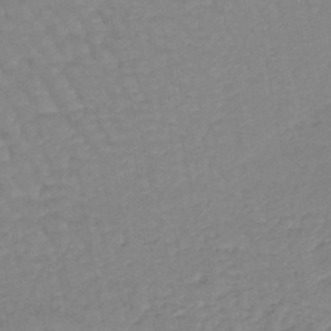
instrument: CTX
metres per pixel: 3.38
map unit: eHb
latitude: -44.9731
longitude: 80.5196
